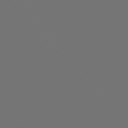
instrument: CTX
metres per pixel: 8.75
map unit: Hpe
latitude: 76.0822
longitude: -141.7260
